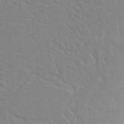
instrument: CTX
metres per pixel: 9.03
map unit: Nhu
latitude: 19.2915
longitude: -73.2537
